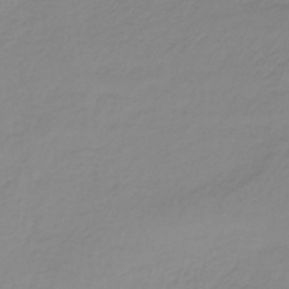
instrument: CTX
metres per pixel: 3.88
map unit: lHb
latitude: -36.7274
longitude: 61.7100
